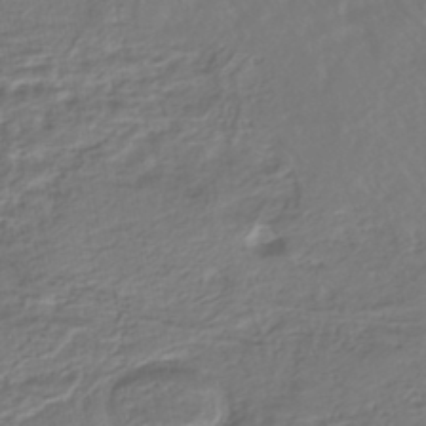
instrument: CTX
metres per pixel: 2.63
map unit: HNhu
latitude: -45.3321
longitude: 103.7289
